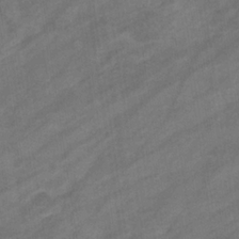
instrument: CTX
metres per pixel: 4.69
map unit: eHb
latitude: -33.0865
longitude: 71.6155
